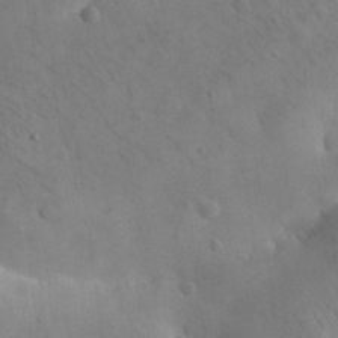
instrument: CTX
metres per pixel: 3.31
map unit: eHh
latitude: 25.2348
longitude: -67.0836
